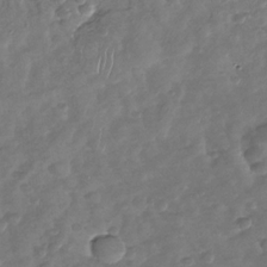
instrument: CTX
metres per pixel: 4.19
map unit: Nhu
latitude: -30.1983
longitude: -59.8394
